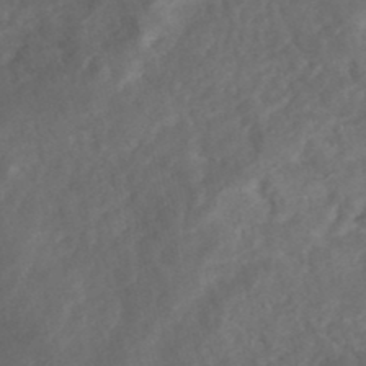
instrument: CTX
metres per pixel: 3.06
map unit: Nhe
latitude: -48.3307
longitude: -172.1577
